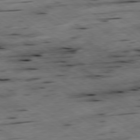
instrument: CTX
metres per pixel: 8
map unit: Hpe
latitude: -79.1809
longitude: -20.5924
